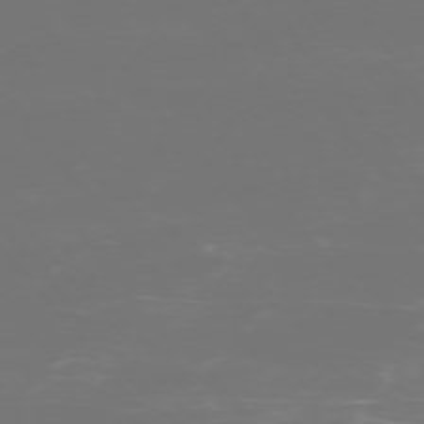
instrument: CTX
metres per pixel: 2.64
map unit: Ap
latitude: -74.7841
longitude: -76.6490
